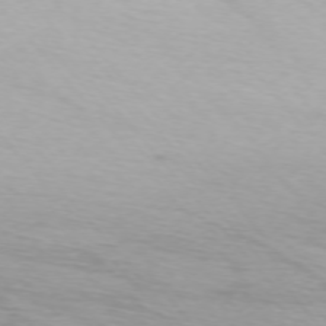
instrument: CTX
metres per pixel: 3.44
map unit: Ap
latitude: -75.0676
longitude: -76.1577
